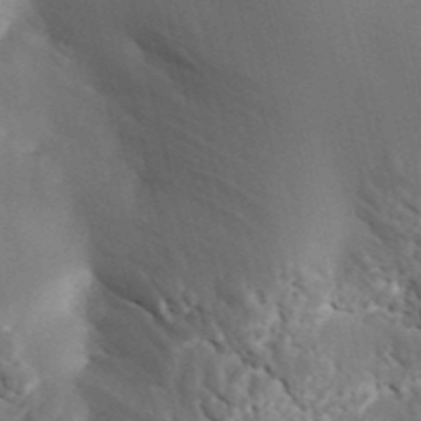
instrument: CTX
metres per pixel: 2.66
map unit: ANa
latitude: 41.4049
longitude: 51.8989
